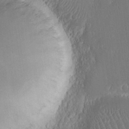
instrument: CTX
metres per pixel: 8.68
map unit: eHh
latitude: 15.3860
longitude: -72.5735
